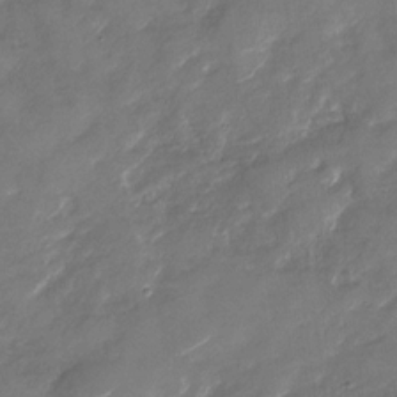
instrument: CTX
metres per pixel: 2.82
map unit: Nhu
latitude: -28.9920
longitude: -73.6127
